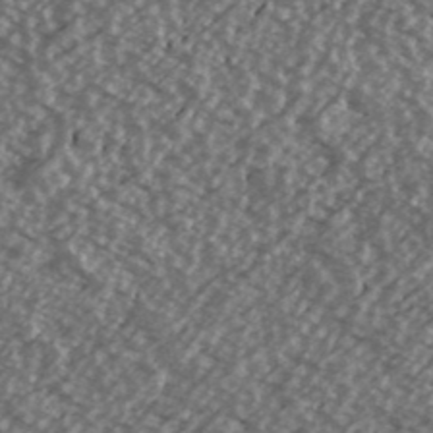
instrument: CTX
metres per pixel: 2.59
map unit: Ave
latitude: 39.3104
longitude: -111.4049
